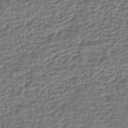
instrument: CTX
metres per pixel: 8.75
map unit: HNhu
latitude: -42.7274
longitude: 107.1620
